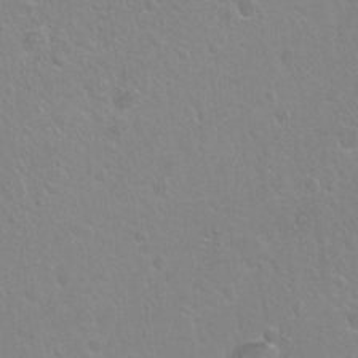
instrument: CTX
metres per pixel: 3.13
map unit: Ht
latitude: -6.1039
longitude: -36.8758
